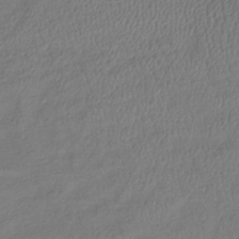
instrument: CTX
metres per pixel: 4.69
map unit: lHb
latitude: -39.0487
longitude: 73.9556
